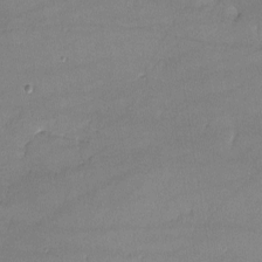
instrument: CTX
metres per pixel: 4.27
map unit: lHvf
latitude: -11.2187
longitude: -101.5560
